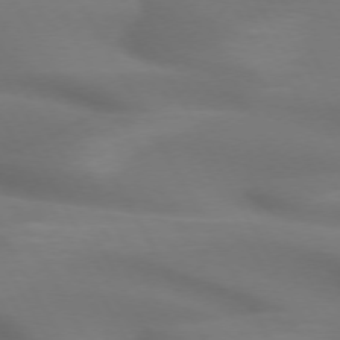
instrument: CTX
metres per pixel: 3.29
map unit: lApd
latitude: 72.6869
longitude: -49.4804
